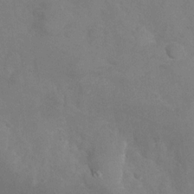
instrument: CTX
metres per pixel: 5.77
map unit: Nhu
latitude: -27.7099
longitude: -58.1956
